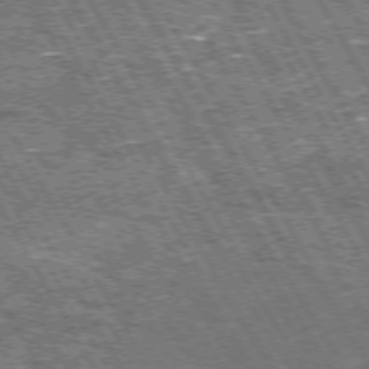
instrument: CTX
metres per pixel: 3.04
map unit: Hpe
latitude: 71.9906
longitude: -123.6127
